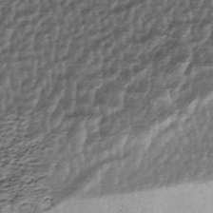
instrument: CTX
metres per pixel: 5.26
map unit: ANa
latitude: -44.7274
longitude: 106.0472
